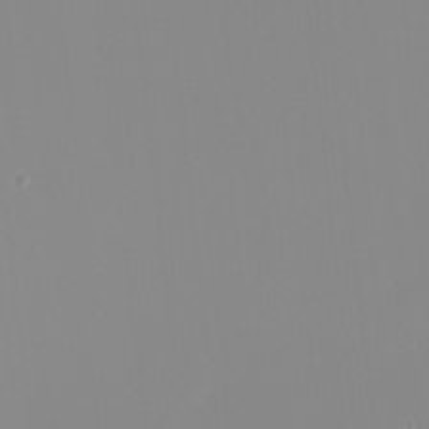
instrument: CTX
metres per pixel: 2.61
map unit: eHh
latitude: -4.0661
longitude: -83.0458
